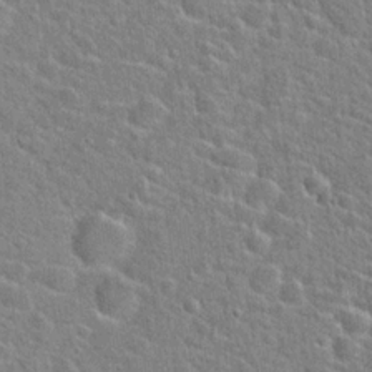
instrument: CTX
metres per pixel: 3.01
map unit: Hto
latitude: 21.6694
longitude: -44.7813
